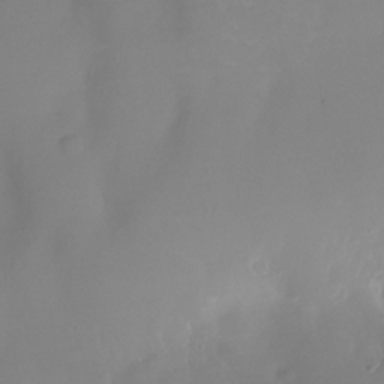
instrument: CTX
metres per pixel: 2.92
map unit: Nhu
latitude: -28.4062
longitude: -79.2537
